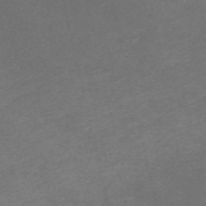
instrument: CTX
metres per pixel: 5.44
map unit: HNb
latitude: -56.0661
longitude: -45.4426
